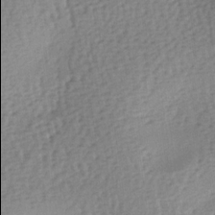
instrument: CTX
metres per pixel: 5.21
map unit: lAa
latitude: -7.5588
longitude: -125.9906
